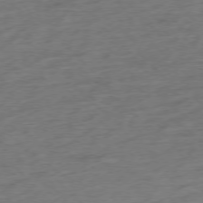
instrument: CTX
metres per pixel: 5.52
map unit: Hpe
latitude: -76.8786
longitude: -13.6694
